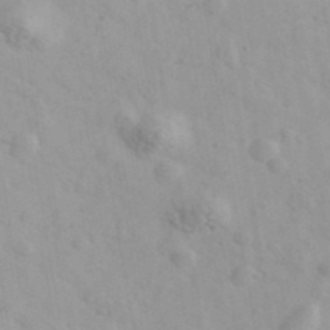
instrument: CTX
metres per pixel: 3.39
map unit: Ave
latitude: 39.7638
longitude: -107.4237
